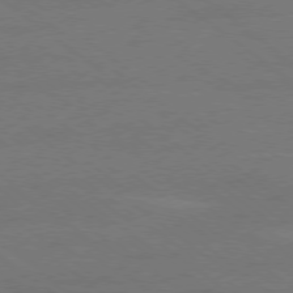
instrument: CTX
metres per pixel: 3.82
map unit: Ap
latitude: -79.3131
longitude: -54.6112
